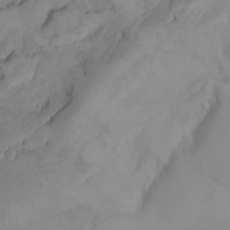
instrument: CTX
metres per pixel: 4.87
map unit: Nhu
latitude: -4.6518
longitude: -85.6505
